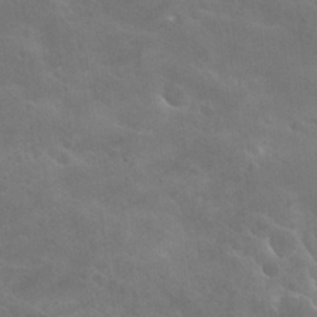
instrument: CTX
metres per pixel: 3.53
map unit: Hto
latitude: 28.2522
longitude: -40.9702
